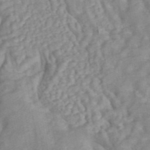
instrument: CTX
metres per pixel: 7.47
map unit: ANa
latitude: 44.9891
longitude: 24.0094
